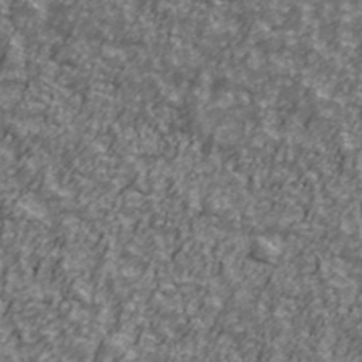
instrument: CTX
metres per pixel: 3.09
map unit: Ave
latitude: 42.2145
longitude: -113.2726
